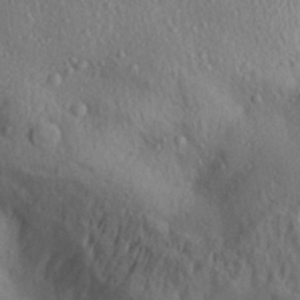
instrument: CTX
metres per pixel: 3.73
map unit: Aa
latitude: 31.4805
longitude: -145.4804
